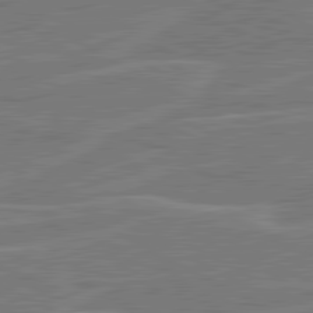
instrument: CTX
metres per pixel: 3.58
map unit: lApd
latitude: 81.0836
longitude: 121.9178
